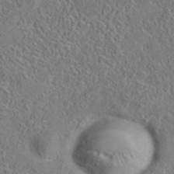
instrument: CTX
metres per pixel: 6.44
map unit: eAb
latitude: 35.6882
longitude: 109.5966
